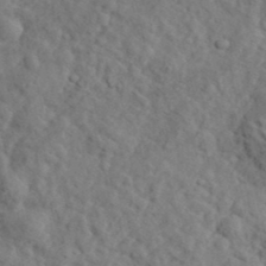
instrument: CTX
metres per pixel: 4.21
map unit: eHh
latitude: 36.2145
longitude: -78.4979
